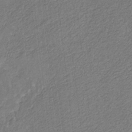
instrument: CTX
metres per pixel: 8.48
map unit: eHb
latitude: -29.7478
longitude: 66.0094
